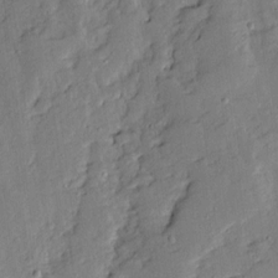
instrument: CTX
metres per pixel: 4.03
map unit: Ave
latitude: 13.2726
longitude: -134.7246
